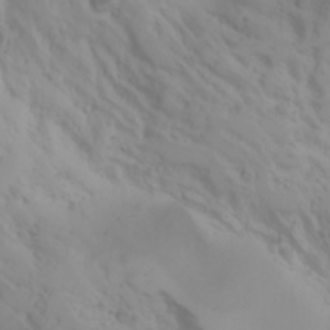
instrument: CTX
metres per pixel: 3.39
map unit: Aa
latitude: -3.5777
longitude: -71.0080
